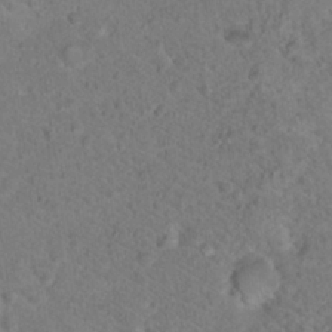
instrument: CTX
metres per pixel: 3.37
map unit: Nhu
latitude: 18.1389
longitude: -34.1200
